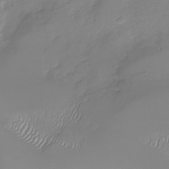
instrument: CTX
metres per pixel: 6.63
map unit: Nhu
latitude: -29.9178
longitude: -64.2145
